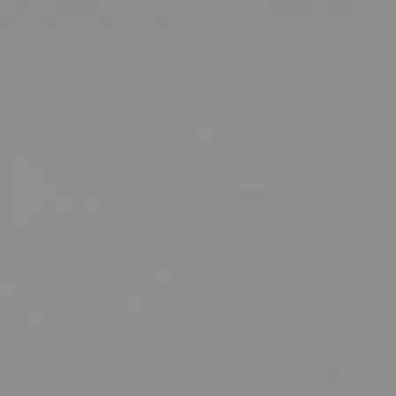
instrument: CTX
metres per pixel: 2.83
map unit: Hpe
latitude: -78.2172
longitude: 15.6533
